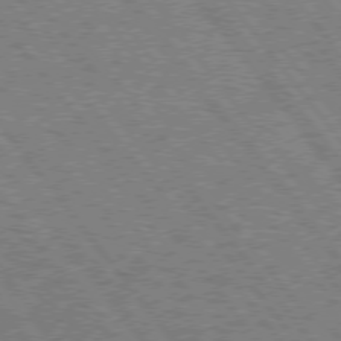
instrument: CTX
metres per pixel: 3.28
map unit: Hpe
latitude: 75.0081
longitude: -149.9150
